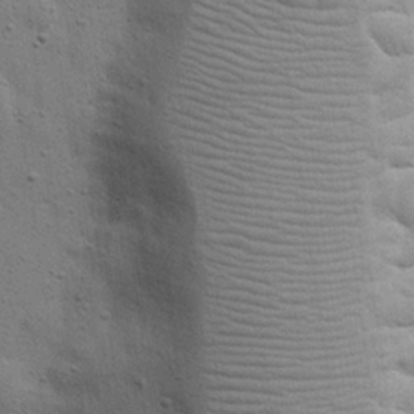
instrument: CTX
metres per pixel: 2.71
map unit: eHh
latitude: 24.2900
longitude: -69.3671
